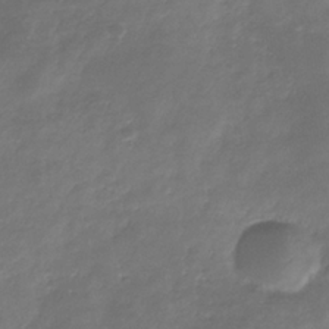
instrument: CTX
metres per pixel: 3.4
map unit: eHb
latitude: -30.1228
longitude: 71.3699
